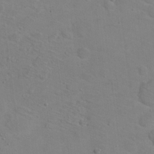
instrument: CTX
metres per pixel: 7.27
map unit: Hto
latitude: 17.9339
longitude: -39.4615
